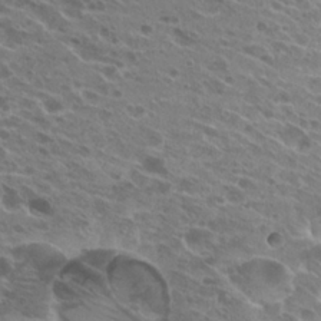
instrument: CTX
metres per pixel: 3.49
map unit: Hto
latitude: 24.4790
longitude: -40.2333
